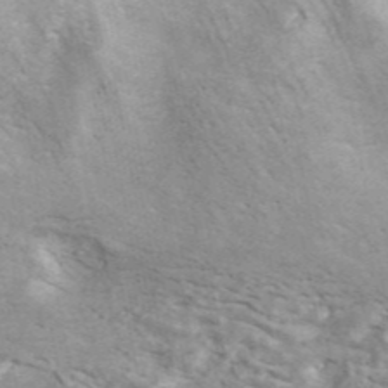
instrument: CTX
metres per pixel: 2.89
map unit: ANa
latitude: 45.4615
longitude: 26.3495
